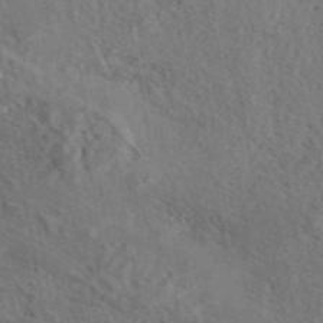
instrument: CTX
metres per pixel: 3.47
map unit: eAb
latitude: 43.3293
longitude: 114.6518
